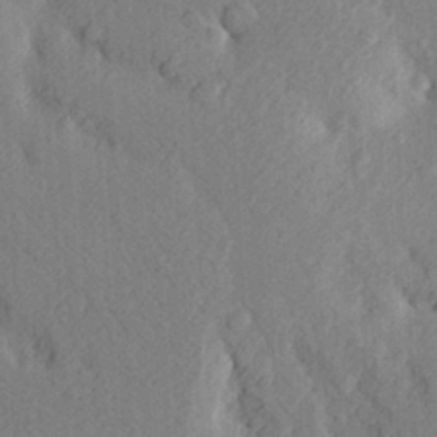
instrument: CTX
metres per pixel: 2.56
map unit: Aa
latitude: 24.5545
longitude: -150.6112
